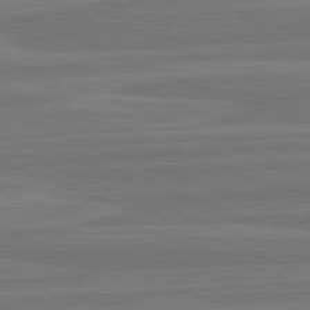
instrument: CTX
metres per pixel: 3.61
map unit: lApd
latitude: 82.4034
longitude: -174.4223
